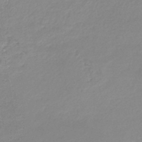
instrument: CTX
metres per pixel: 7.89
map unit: lHb
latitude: -44.0661
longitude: 62.0472
